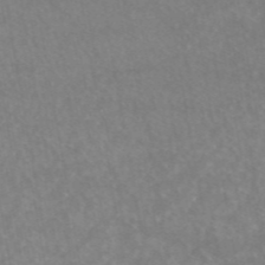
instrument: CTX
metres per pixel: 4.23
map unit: eAb
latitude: 45.3104
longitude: 122.0850
